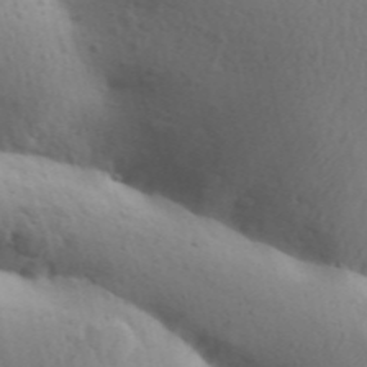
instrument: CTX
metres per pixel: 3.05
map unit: Aa
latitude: 30.5546
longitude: -146.5735
